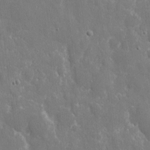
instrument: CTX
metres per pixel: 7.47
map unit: eHh
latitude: 8.8002
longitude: -70.4223
